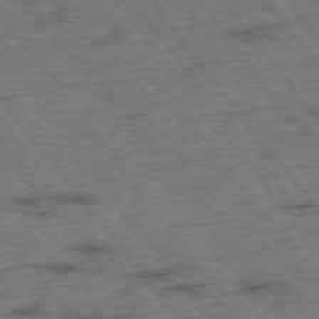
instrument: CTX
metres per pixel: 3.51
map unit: Hpe
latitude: -75.8423
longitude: -22.3845
